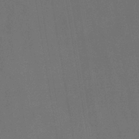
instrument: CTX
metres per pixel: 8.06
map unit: lHb
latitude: -41.9745
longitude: 78.1794
